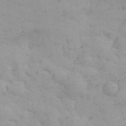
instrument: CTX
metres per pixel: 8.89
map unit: Nhu
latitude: 27.8206
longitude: -71.3481
